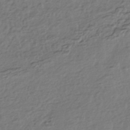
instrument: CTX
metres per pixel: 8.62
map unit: HNhu
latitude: -43.8989
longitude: 97.6155
